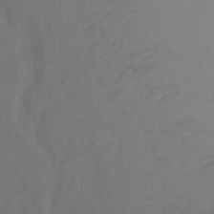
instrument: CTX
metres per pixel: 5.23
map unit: Ht
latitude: 2.3278
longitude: -35.4993
